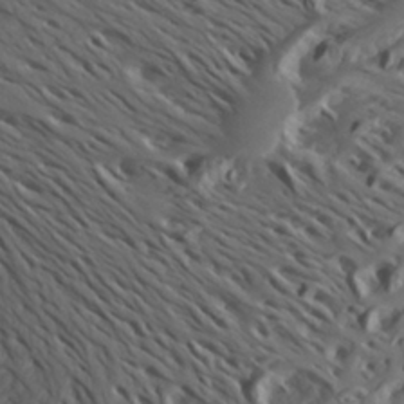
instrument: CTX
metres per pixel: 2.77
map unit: Aa
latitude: 27.6505
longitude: -143.5182
